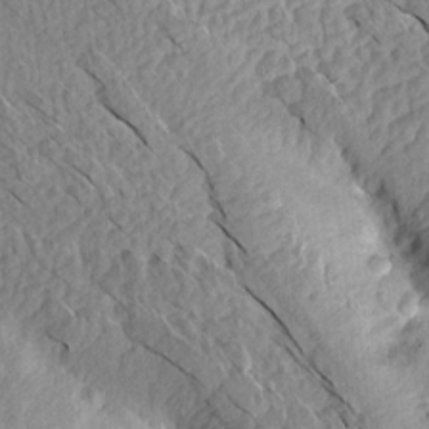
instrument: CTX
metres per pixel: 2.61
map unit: Aa
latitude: 14.9325
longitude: -145.2159
